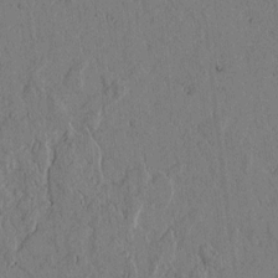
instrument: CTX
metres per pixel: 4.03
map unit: lAvf
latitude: 4.8947
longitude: 159.4643
